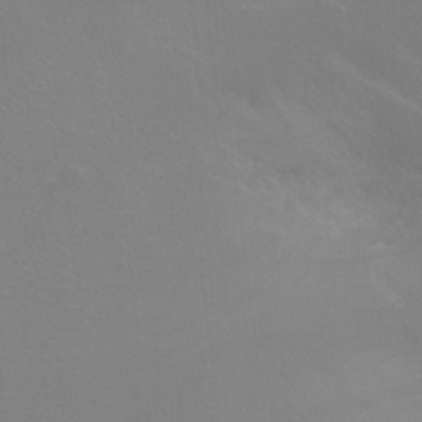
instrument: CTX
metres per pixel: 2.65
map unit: Ht
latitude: -4.8786
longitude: -24.8569
